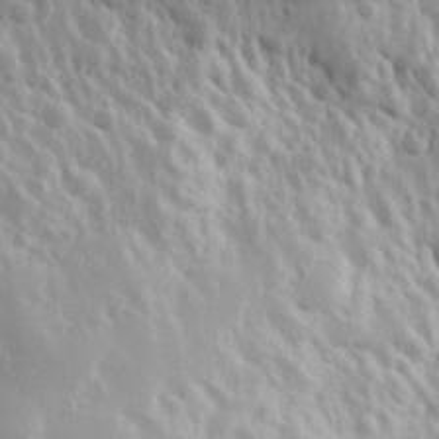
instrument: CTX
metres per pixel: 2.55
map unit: Hve
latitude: 24.4978
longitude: 145.8045
